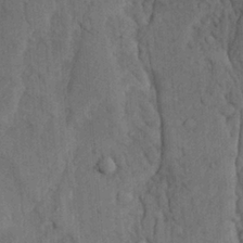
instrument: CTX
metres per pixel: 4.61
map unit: Ave
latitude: 23.6883
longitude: -133.9339
